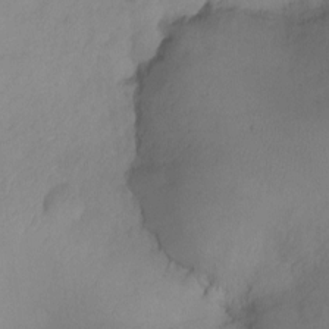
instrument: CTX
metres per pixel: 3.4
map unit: Ht
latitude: -8.5952
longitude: -34.5356
